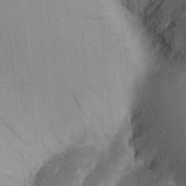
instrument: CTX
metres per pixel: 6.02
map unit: Nhu
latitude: 18.0822
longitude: -74.1956
